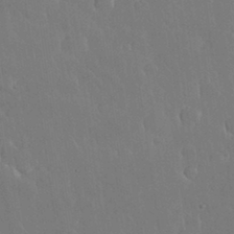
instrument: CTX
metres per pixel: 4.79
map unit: Nhu
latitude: 30.8758
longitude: -56.5545
